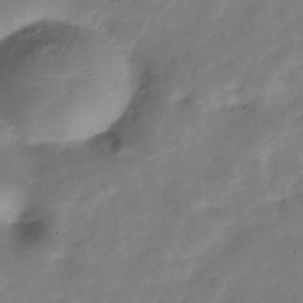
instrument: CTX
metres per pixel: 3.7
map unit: Hve
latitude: -30.4440
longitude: 90.3118
